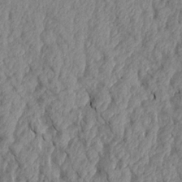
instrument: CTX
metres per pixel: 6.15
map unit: Aa
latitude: 17.9528
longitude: -145.9528
